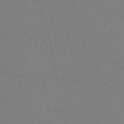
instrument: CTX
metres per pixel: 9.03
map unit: HNb
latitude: -54.8030
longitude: -38.5924
